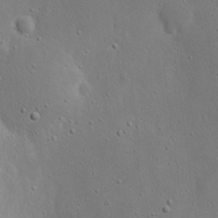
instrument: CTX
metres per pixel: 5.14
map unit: eHh
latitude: 18.1011
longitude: -71.2726
